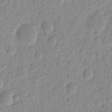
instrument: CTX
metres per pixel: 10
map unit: eHh
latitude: 7.1025
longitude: -70.9325
